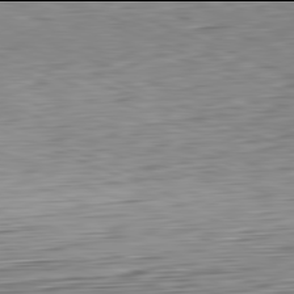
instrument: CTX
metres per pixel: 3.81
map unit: Hpe
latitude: -82.0094
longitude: 14.5196
